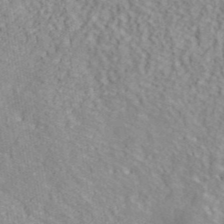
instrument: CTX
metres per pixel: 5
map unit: ANa
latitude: 41.9150
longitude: 30.9730
